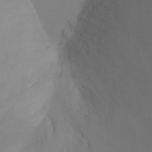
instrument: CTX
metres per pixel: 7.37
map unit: Ht
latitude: -2.8030
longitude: -24.2333
